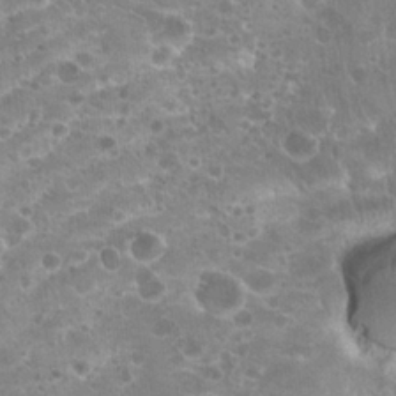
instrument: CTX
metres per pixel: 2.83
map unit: Hto
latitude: 20.8002
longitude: -41.1781
